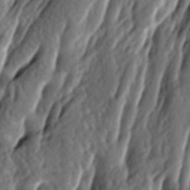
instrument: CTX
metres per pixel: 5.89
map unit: lAa
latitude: -6.4629
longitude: -124.2900
